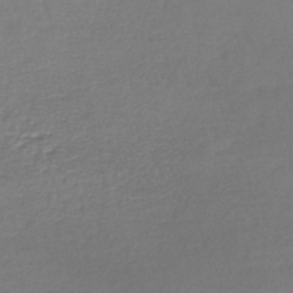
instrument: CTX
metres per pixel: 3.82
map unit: lHb
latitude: -45.1620
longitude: 58.8785
